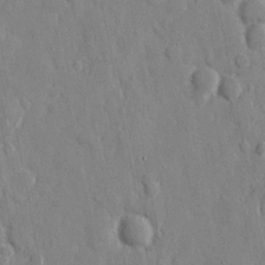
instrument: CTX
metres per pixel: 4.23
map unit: eHh
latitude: 12.0444
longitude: -69.9717
